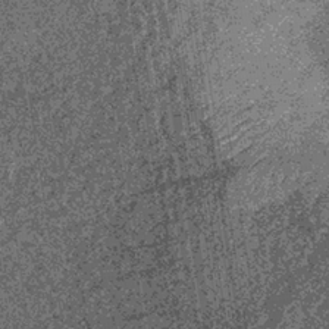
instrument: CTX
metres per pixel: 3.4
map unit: lHb
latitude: -37.1998
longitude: 67.9556
